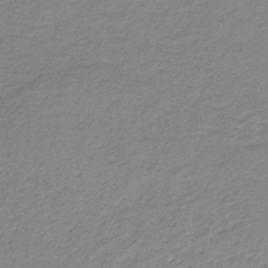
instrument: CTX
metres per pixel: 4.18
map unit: lHb
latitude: -35.8233
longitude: 71.8422
